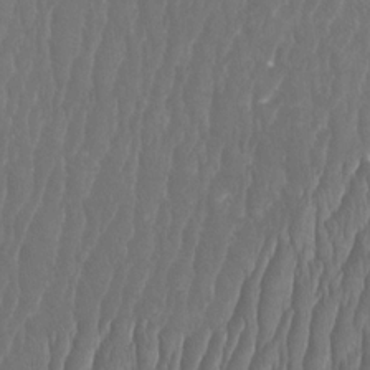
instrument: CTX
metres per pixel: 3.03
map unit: Htu
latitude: -9.4265
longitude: -76.0444
